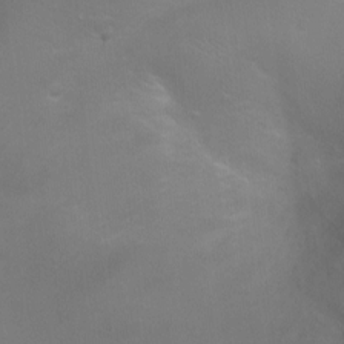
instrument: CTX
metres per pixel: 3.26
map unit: Ht
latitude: -5.7099
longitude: -28.5546
